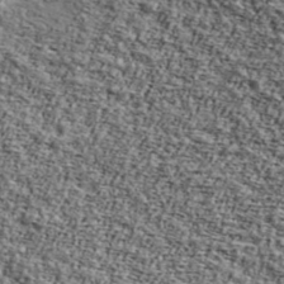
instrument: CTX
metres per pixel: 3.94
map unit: Ave
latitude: 43.3482
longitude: -111.1592
